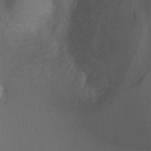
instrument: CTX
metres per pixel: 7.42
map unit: Ht
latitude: -0.2173
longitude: -45.9339
